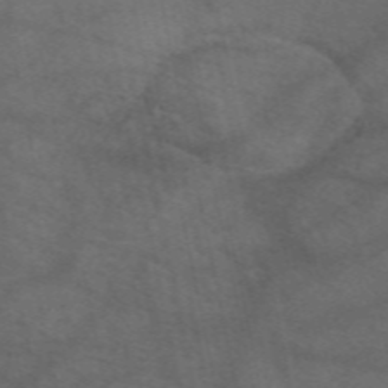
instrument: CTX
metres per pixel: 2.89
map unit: eAb
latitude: 51.2348
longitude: 110.7274
